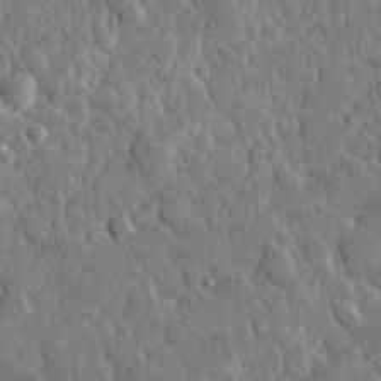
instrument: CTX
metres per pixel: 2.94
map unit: lHvf
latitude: 34.6490
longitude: -87.4615
